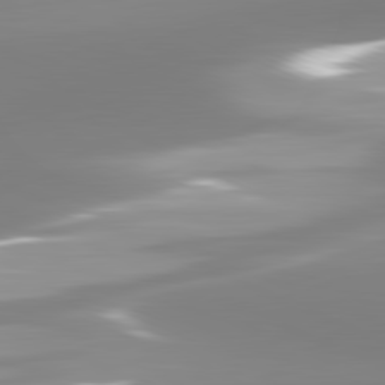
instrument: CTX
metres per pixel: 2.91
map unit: lApd
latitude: 81.7072
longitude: -165.6316
